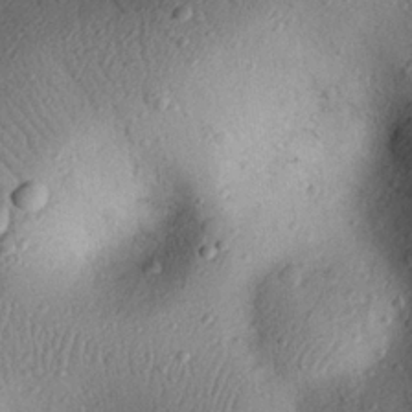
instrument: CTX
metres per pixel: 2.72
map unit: eHh
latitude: 25.3859
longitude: -76.9513
